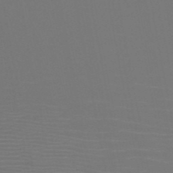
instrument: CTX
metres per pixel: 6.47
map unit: HNb
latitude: -50.8219
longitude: -44.0822
